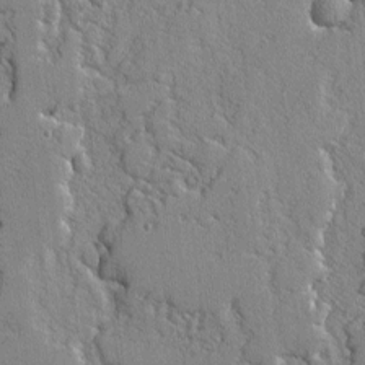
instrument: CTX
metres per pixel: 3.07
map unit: lAvf
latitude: -2.9352
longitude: -108.6490
